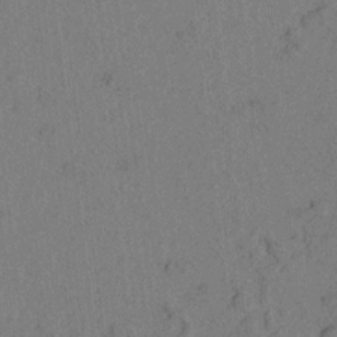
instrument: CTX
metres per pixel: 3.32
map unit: lAvf
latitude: 4.5168
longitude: 158.0849
